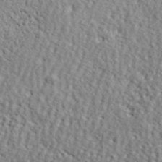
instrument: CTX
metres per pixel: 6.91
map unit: ANa
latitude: 42.2334
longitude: -86.9891
